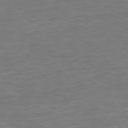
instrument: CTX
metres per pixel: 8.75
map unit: Ap
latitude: -81.4077
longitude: -76.4223
